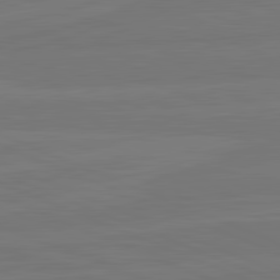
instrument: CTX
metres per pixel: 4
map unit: lApd
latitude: 82.1388
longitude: -178.8758
